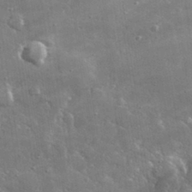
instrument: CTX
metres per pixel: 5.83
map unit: lHvf
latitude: 32.7624
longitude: -91.6316
